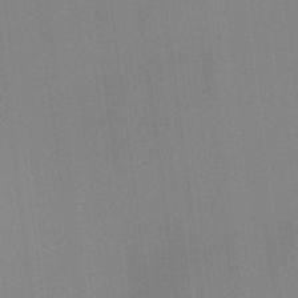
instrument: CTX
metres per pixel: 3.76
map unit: HNhu
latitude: 13.6127
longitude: 12.3684
